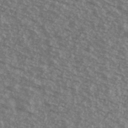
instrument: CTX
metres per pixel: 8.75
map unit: Ave
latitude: 40.4412
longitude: -109.2914
